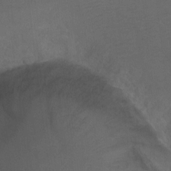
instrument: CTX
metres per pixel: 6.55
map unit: Ht
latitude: -7.6344
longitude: -35.9150
